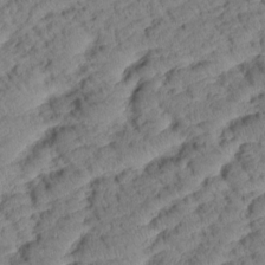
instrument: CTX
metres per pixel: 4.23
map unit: Htu
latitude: 1.1403
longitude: 175.6343
